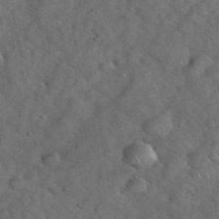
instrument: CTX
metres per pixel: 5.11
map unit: eHh
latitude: 39.5749
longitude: -57.1592
